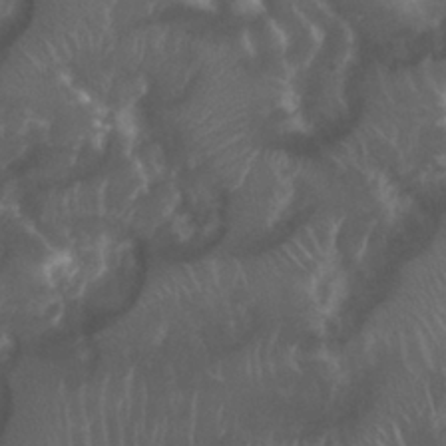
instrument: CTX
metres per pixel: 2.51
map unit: Nhu
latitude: 28.0633
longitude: -63.3293
